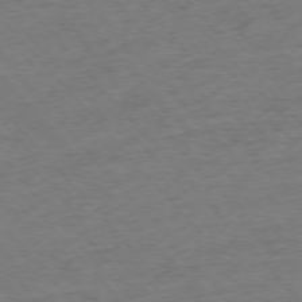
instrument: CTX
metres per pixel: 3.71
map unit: Hpe
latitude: -76.6141
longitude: -11.7261
